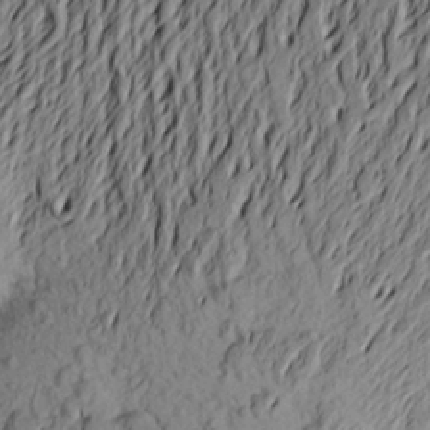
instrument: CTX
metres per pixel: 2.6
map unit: Aa
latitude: 22.1578
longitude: -149.5749
